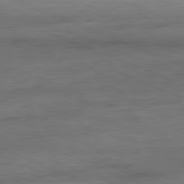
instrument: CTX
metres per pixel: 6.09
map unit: Ap
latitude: -81.2376
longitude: -80.0822
